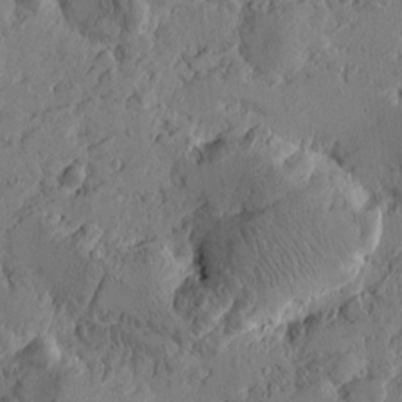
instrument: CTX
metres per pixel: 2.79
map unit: Htu
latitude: -2.2361
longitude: -178.4034
